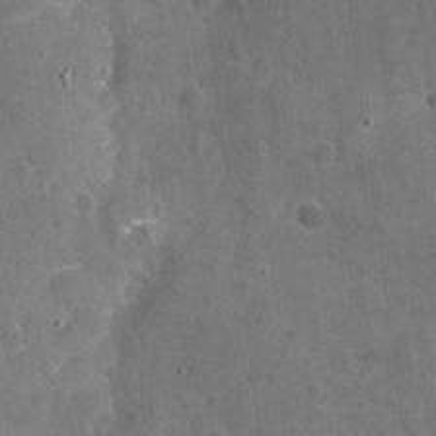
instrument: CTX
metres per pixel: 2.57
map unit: Nhu
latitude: -17.6155
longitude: -56.2711
